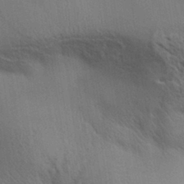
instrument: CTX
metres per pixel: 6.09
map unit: Aa
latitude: 32.4223
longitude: -140.5545
